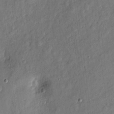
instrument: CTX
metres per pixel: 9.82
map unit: eHh
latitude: 5.3293
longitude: -73.1781
